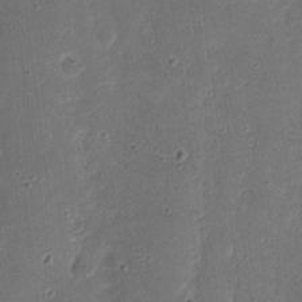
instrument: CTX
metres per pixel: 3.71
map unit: Nhu
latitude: 21.5749
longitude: -71.1970
